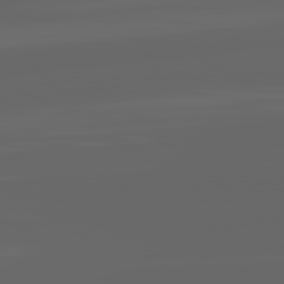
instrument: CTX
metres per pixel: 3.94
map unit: lApd
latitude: 82.2144
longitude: -168.7813
